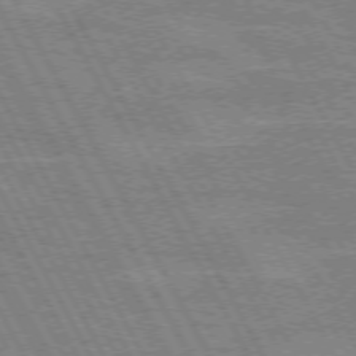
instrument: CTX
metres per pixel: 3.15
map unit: lApd
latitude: 72.1389
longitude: -55.0458
